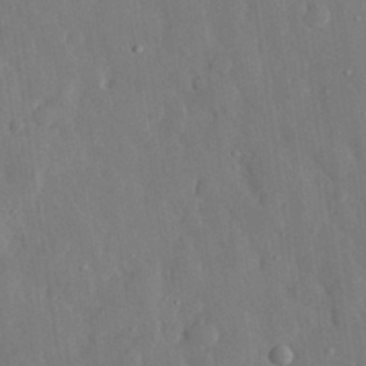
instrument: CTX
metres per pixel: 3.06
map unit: eHh
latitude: 28.7435
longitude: -79.3860
